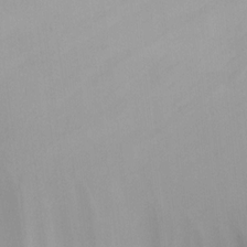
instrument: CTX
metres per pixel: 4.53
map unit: Nhu
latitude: -3.7099
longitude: -93.3859
